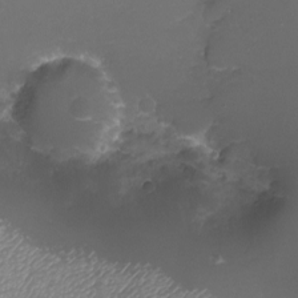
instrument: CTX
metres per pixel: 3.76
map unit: eHh
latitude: -6.6896
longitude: -78.3656
